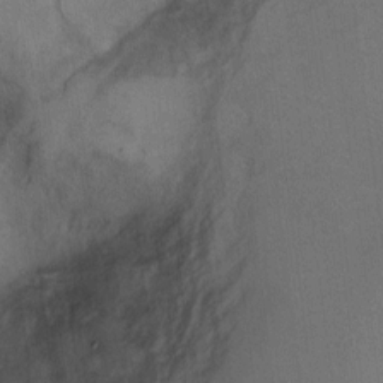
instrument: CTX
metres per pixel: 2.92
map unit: Ht
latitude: 5.0836
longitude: -36.8380
